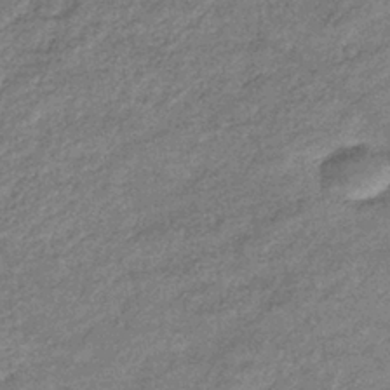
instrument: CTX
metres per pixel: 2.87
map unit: eHb
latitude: -38.8786
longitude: 80.4251
